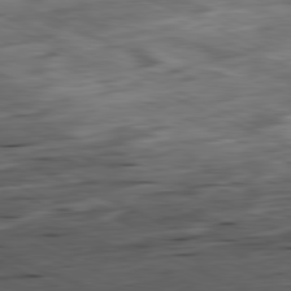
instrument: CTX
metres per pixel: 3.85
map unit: Ap
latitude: -81.6155
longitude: -83.8961
